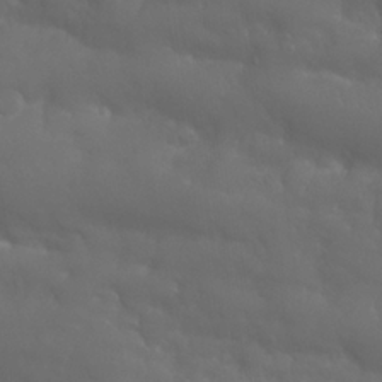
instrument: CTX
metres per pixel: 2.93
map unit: Nhu
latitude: 24.4223
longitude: -61.1970
